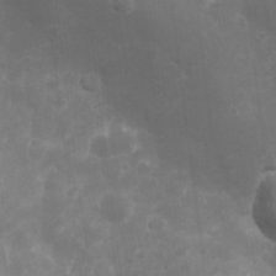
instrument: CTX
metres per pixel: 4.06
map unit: Nhu
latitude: 26.0633
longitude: -64.1389
